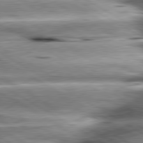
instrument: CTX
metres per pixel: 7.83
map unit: lApd
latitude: 80.4979
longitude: -142.7435
